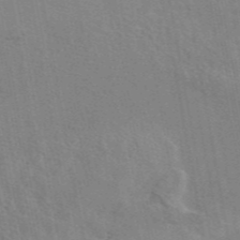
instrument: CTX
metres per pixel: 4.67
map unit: eAb
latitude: 45.3859
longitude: 109.9745
